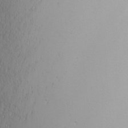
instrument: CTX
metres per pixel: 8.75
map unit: Nhu
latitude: -4.0661
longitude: -89.2915
